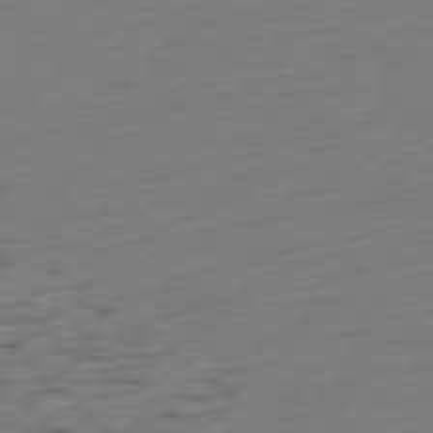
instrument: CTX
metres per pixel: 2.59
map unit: Ap
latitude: -77.4643
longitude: -91.8394
